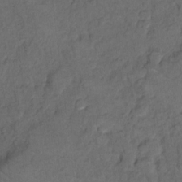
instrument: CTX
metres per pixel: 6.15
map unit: Hto
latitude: 5.7827
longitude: -36.1200
